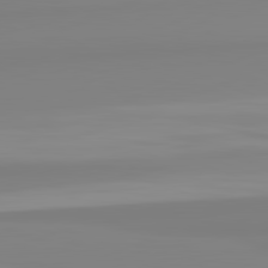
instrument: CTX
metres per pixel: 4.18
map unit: lApd
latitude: 82.4223
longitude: 174.0472
